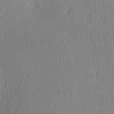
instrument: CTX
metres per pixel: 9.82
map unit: Ave
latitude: 3.8205
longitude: -112.7813
